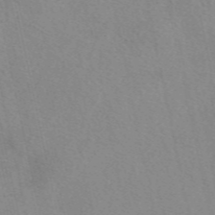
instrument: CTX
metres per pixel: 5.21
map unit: eAb
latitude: 49.2726
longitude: 106.4629
